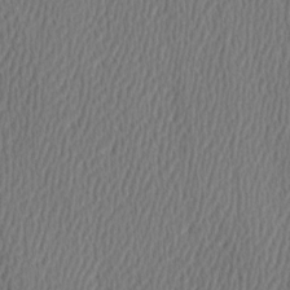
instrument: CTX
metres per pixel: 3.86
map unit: Hve
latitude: 3.1025
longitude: -124.5923
